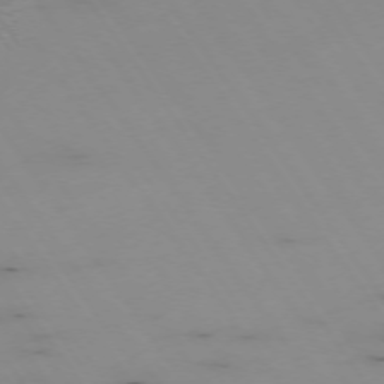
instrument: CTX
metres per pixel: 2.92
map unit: Hpe
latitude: -74.2551
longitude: 2.5195
